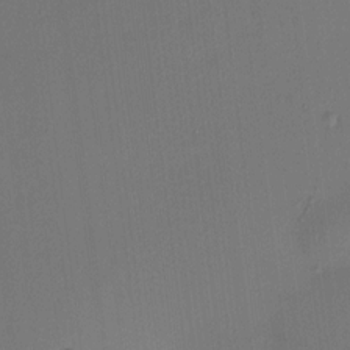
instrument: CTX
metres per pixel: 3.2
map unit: HNhu
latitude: 7.6127
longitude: 8.2172
